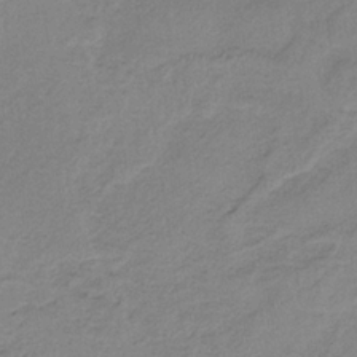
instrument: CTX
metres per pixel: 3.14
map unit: HNb
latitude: -33.9745
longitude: 59.3698
